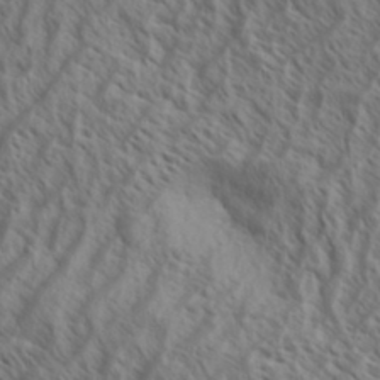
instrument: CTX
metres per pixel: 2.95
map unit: Aa
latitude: 33.8205
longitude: -138.8947
